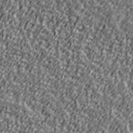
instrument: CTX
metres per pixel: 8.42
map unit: Ave
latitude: 41.2159
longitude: -113.4426
